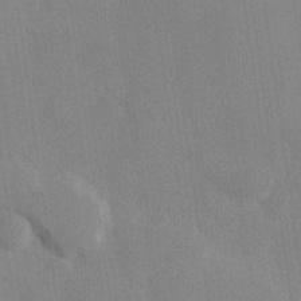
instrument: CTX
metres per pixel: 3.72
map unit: Hve
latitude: 26.1578
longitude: 151.1242
